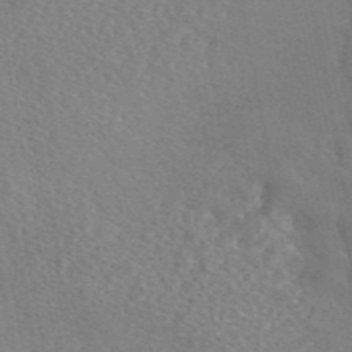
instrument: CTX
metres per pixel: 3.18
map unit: eAb
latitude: 46.0444
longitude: 112.4440
